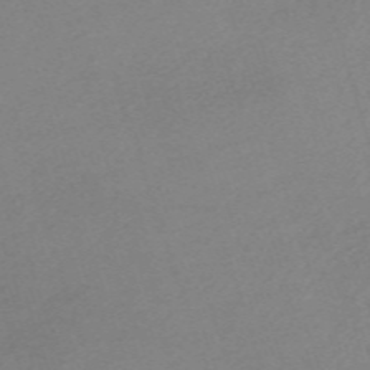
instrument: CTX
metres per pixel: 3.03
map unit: eHh
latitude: -62.1416
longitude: 53.3698
